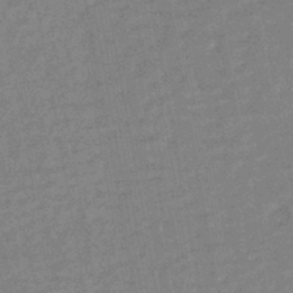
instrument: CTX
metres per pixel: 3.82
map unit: HNhu
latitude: -44.2740
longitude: 99.2754
